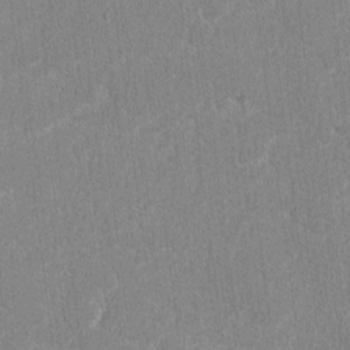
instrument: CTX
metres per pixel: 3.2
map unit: lAvf
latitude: -8.0283
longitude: -113.9150
